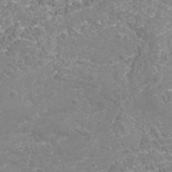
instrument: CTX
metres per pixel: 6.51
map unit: Nhu
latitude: -38.8786
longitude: -85.2915
